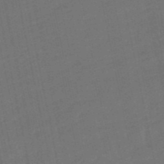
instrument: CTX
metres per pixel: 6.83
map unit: lHb
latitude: -50.8408
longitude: 80.5007
